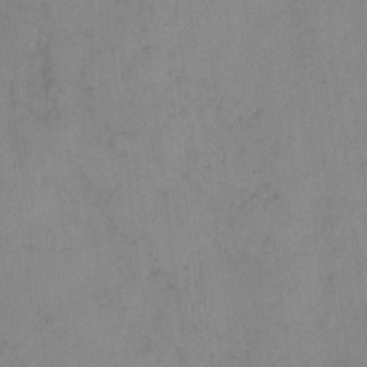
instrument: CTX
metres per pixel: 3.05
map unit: Hto
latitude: 6.8758
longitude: -61.3292
